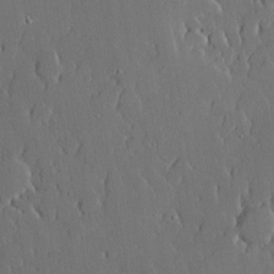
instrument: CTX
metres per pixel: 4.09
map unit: lHvf
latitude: 20.1200
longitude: 145.2187
